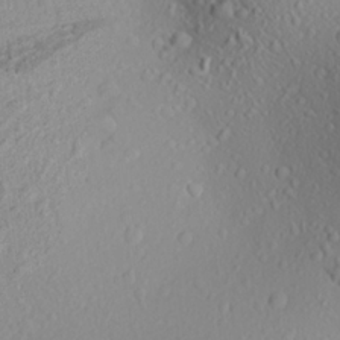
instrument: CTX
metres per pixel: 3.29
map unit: Aa
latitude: 23.4615
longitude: -144.4601
